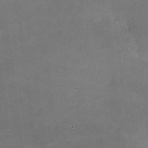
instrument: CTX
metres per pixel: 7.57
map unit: lHvf
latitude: -11.1242
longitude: -102.9891
